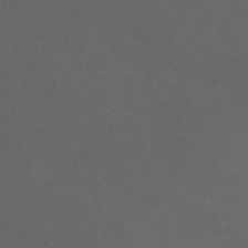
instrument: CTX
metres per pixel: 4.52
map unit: Nve
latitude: -58.5384
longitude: 59.4265
